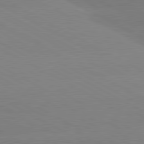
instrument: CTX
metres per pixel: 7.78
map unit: lApd
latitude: 80.4601
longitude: -153.9528
